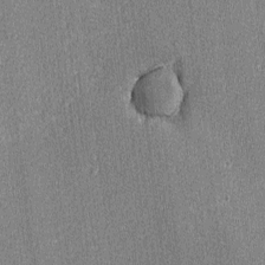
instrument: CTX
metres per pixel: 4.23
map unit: lAvf
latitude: -8.0283
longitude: -114.1199
